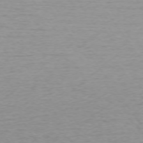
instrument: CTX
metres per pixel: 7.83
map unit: Ap
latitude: -74.4440
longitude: -79.8017
